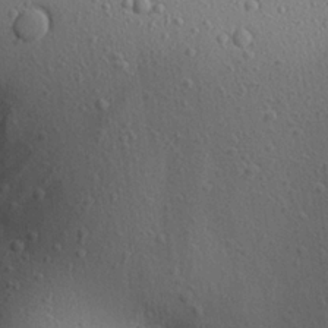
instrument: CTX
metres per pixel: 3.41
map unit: Aa
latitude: 22.7435
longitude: -139.8583
